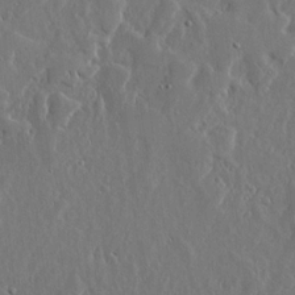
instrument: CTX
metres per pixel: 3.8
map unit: lHvf
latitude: 17.8394
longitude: -117.1214
